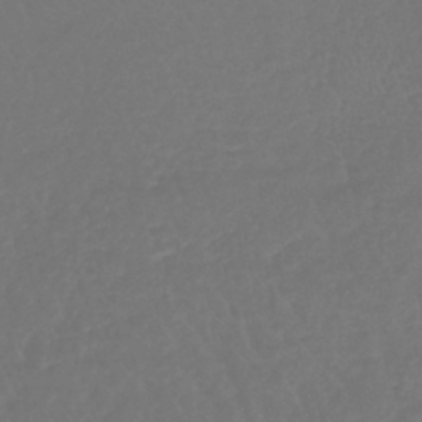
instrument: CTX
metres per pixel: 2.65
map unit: lHb
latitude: -42.6518
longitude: 67.3321
